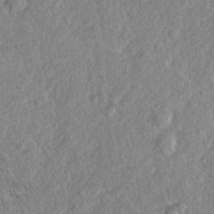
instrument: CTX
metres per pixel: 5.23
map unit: lHvf
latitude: 23.8016
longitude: 143.9745
